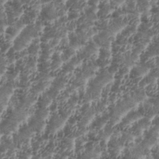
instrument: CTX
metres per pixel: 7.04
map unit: eHh
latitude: 35.1970
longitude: -135.8961
